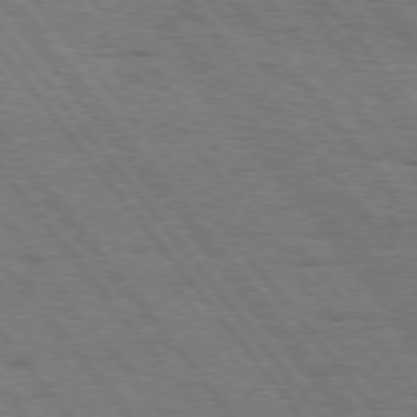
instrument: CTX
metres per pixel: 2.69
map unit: Hpe
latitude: 75.4426
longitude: -153.1781
